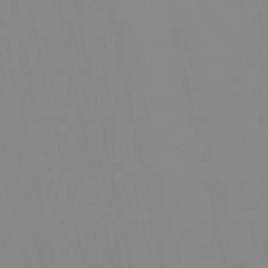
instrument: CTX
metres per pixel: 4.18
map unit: HNb
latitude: -54.8975
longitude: -41.2725
